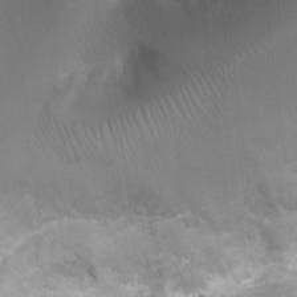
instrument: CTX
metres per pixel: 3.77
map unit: Ht
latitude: -3.6532
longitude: -28.4790
